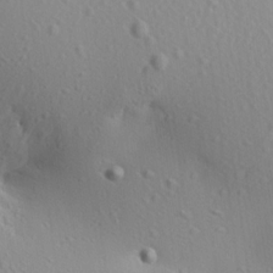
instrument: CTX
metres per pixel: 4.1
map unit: Aa
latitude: 12.5357
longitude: -143.0270
